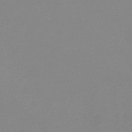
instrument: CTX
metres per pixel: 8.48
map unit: eHb
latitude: -36.5951
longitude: 74.3685
